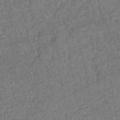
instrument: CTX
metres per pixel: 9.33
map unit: eHb
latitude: -39.7856
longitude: 77.8611
